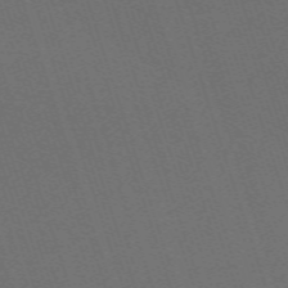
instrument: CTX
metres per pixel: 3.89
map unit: eHh
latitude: -63.9745
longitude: 51.1620
